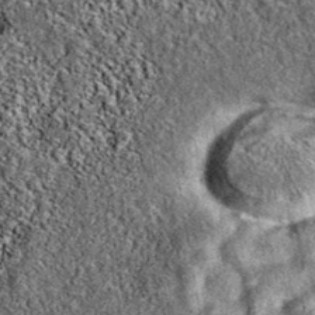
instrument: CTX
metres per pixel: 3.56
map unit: eAb
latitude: 37.9339
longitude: 106.5951
